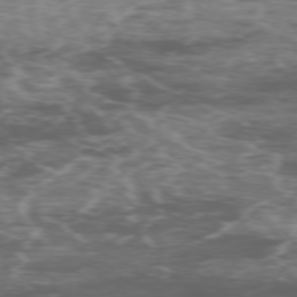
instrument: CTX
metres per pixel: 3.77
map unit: Ap
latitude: -76.9920
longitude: -69.1592
